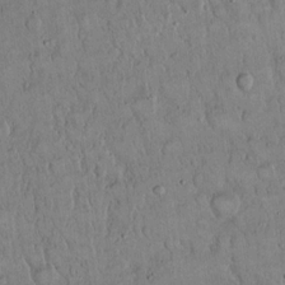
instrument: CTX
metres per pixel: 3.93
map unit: Hto
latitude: 15.2159
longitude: -57.5560
